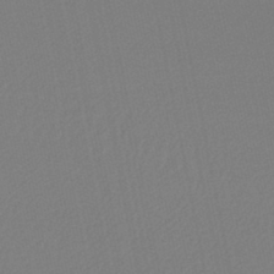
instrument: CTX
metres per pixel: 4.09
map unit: lHb
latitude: -44.7463
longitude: 75.3132
